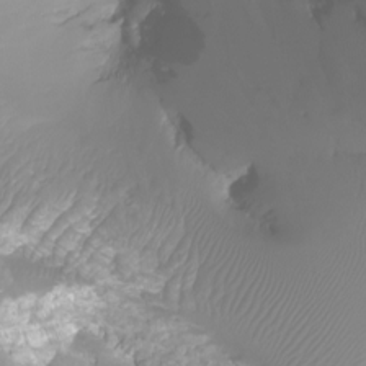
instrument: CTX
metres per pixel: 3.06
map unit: Ht
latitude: -3.1809
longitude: -61.6694
